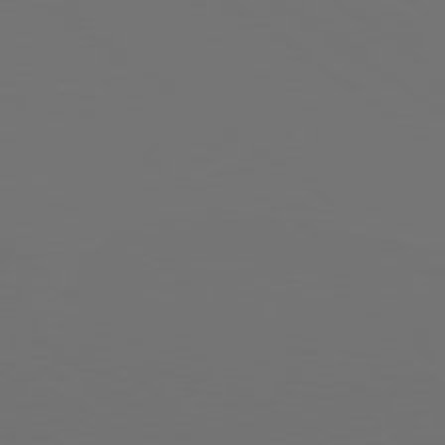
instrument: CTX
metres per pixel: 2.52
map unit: Hpe
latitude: 78.7247
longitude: -175.8583
